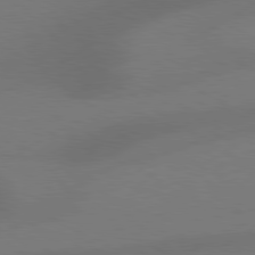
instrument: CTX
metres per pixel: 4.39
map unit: Hpe
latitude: 78.4601
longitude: -127.6127
